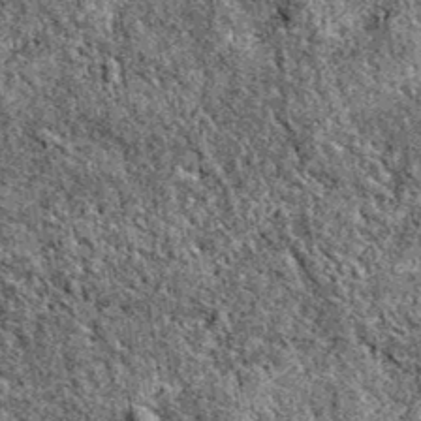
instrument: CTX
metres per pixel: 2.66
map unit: eAb
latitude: 37.9717
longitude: 110.7274
